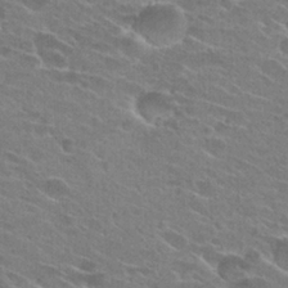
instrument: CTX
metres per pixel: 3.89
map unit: Hto
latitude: 25.3103
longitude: -43.9528
